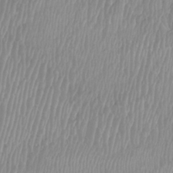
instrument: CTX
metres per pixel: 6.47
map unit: Htu
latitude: -8.6329
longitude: -74.4601
